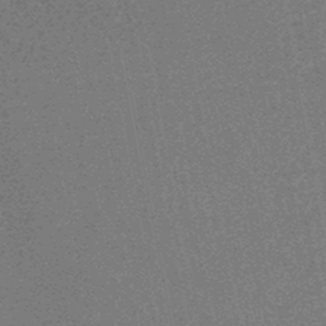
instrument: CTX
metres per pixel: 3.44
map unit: HNhu
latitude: -46.2172
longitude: 99.6722
